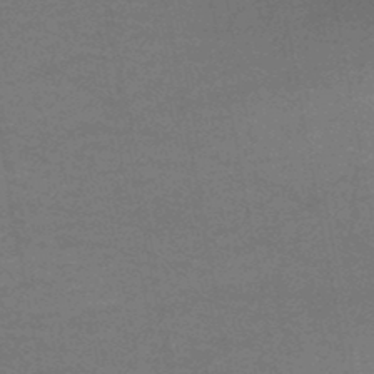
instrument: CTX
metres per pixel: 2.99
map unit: HNb
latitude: -47.8800
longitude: -39.7261
